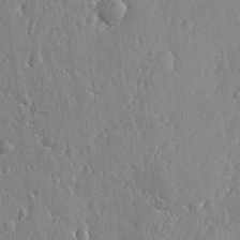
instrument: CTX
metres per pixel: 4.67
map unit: lHvf
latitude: 19.2348
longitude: -115.8016
